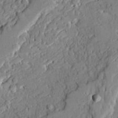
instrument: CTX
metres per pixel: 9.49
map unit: Ave
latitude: 22.1767
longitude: -129.4237
